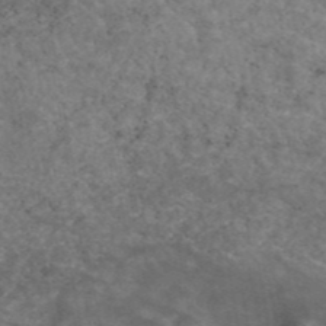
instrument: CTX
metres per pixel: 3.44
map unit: eAb
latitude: 45.5371
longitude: 115.6155
